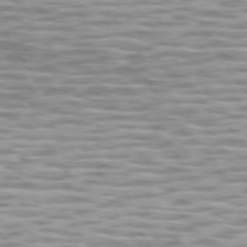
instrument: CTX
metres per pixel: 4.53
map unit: lApd
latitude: 74.2523
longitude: -57.1403
